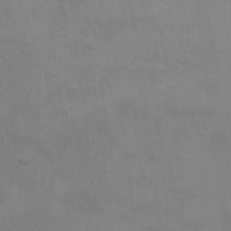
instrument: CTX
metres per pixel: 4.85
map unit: Ht
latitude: 10.7813
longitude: -32.8191
